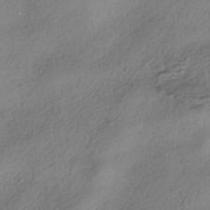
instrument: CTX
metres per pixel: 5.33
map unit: HNhu
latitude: -41.6911
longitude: 105.4643
